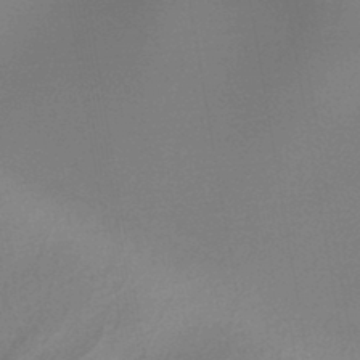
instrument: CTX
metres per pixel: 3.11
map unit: HNb
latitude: -44.7085
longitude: -44.9702
